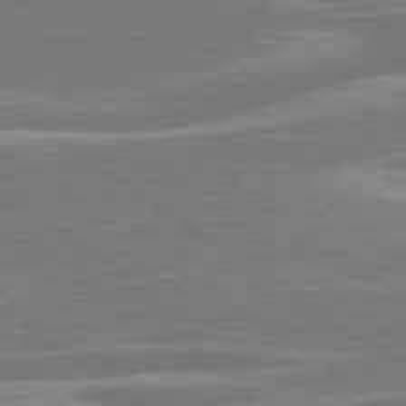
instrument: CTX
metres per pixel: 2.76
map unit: lApd
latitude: 79.7450
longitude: -126.8002
